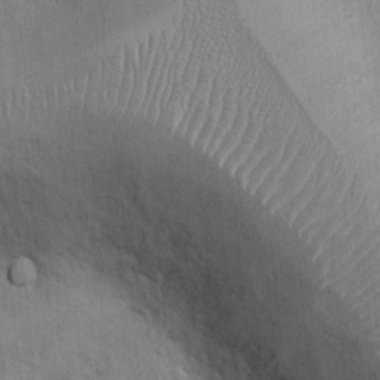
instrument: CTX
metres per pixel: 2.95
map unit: Ht
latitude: -3.5021
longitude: -14.7247
